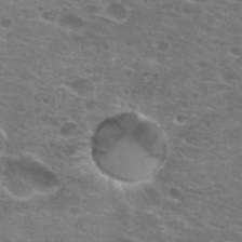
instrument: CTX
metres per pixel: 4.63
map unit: Hto
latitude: 28.0255
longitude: -47.6505
